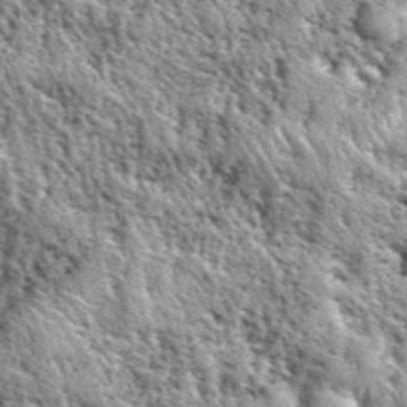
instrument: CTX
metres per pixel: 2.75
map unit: eHh
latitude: 40.3656
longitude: -55.8583
